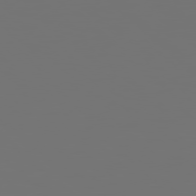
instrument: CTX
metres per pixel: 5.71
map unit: Hpe
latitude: 78.2712
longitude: 175.1431
